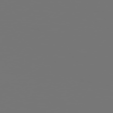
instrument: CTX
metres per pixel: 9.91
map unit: Hpe
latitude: 76.0444
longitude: -139.3482
